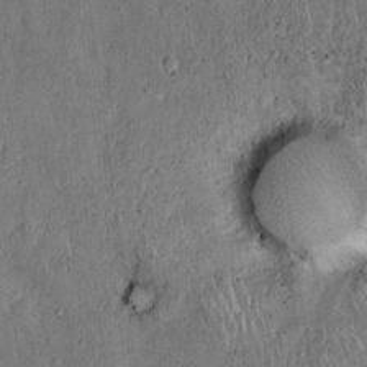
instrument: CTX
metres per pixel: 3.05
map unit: Hto
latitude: 18.2333
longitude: -61.4048
